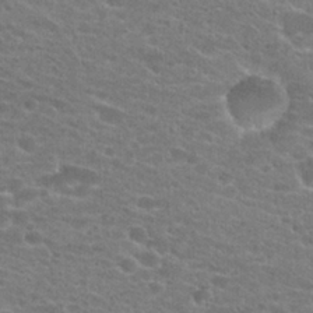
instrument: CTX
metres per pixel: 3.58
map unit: Hto
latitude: 22.6679
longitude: -43.6883
